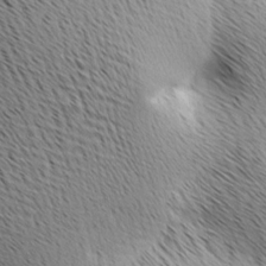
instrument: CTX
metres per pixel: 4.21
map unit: lAa
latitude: 9.9717
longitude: -107.6883
